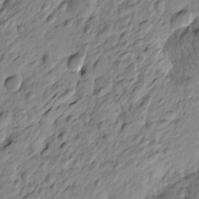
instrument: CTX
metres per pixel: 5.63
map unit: Htu
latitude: -4.0850
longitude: 178.9163
